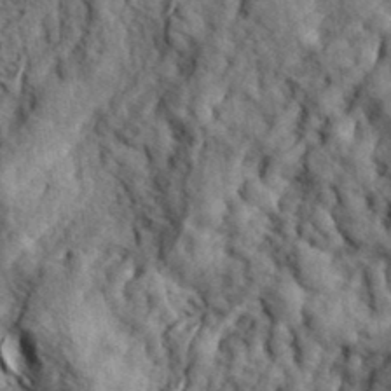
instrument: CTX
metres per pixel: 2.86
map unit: eHh
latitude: 36.4979
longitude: -80.4601
